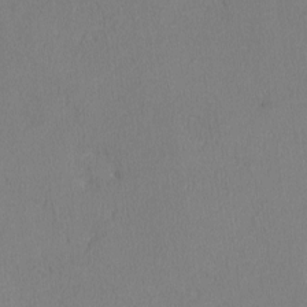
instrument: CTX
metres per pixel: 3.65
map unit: lHvf
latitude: -12.9731
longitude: -99.9906
